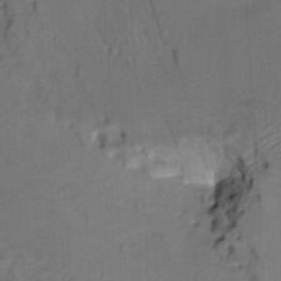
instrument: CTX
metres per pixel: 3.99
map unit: HNhu
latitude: 12.6869
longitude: 10.5952
